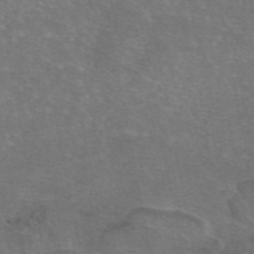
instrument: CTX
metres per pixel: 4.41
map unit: eAb
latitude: 46.8191
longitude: 106.0850
